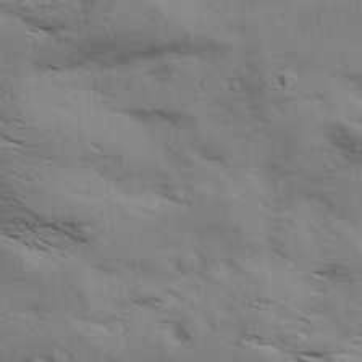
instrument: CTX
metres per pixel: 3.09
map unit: Aa
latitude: 9.3293
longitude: -140.1388
